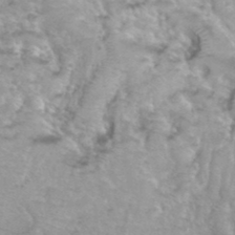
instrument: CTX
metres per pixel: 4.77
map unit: Hto
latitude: 38.5735
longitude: -42.2712
